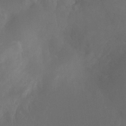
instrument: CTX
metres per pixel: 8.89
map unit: Ht
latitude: -9.5399
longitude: -33.4049
